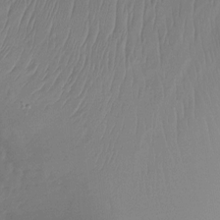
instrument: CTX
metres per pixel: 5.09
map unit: Ht
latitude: -15.2376
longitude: -45.5371
